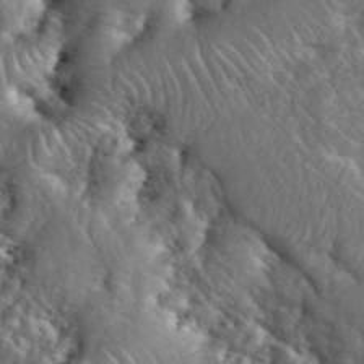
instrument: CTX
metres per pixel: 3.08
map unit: eHh
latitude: 39.9339
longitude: -57.6127
